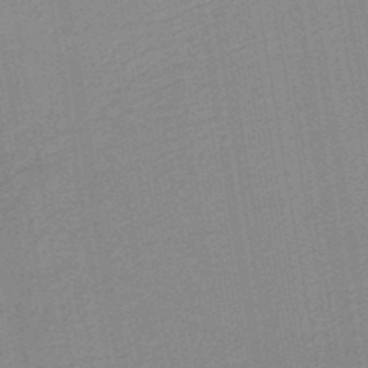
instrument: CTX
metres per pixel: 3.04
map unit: HNb
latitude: -48.0094
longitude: 59.2186
